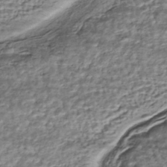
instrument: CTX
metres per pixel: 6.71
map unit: HNhu
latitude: -43.9556
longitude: 106.1984
